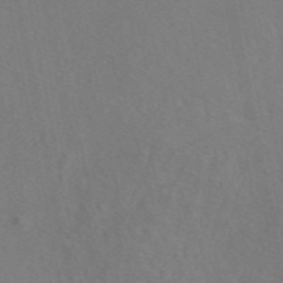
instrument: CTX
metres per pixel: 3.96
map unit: eAb
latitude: 46.4790
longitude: 110.4440
